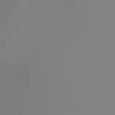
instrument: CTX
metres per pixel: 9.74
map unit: Ht
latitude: -8.4062
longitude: -35.1025
